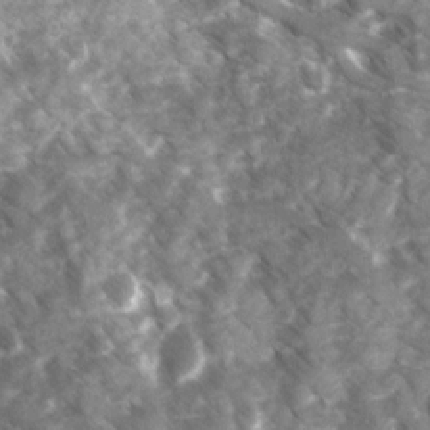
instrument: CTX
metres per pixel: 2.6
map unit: Ave
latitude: 16.9703
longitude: -131.4805
